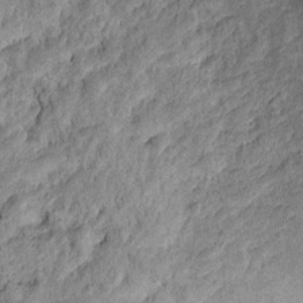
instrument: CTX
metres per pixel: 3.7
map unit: Ht
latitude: 10.8191
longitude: -39.8394
